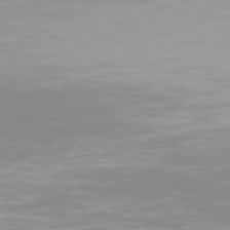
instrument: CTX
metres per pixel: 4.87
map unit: Hpe
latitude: 77.4048
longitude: -176.0444
